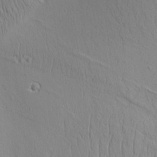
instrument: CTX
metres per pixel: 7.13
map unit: Aa
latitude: 8.7435
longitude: -132.2145
